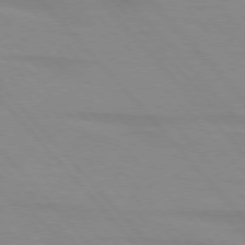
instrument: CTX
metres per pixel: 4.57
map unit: lApd
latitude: 76.3089
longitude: -84.4601
